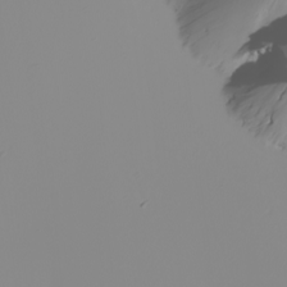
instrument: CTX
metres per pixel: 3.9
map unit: Nhu
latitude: -6.1794
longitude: -94.4223
